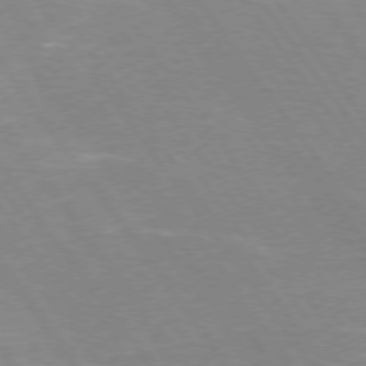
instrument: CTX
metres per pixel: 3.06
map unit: Hpe
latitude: 73.9717
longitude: -141.8394
